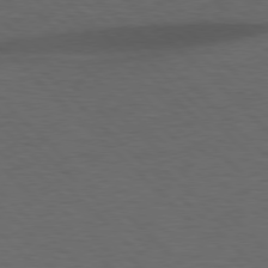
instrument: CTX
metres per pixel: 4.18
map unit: lApd
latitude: 77.5560
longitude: -60.0822
